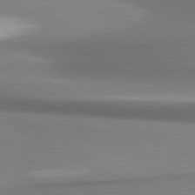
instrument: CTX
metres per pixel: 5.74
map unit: lApd
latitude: 80.8569
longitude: 176.7085
